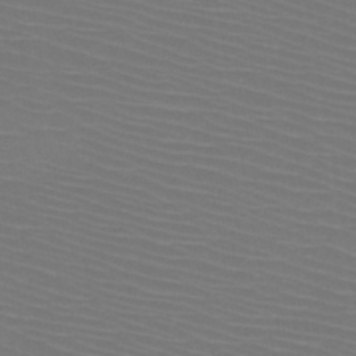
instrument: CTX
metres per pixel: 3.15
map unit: HNb
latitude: -47.5777
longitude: -43.9906
